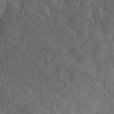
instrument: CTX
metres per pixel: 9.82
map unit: eHh
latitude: 29.2915
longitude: -76.4601
